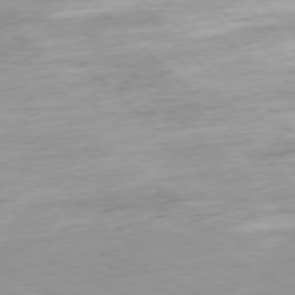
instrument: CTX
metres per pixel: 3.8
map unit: Ap
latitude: -78.4062
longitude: -72.2901
